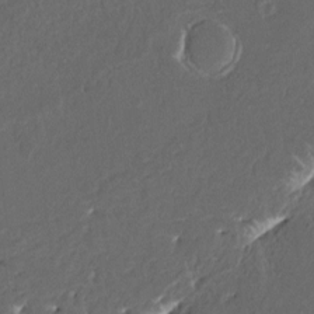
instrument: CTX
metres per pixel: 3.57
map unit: HNhu
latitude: 4.3278
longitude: 8.1228
